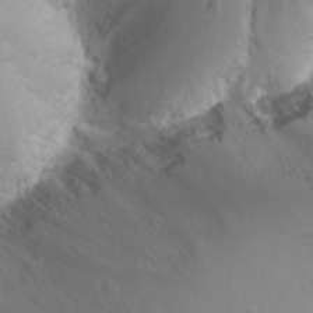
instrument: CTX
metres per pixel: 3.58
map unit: Nhu
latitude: -4.8786
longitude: -72.8947
